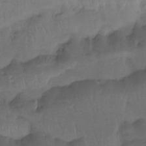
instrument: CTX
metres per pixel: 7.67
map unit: Htu
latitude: -15.0865
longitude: -45.7260
